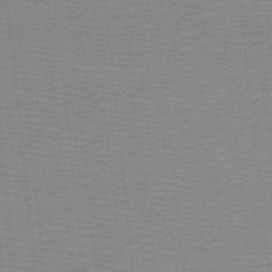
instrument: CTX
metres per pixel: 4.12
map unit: HNb
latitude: -45.8045
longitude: -46.1200
